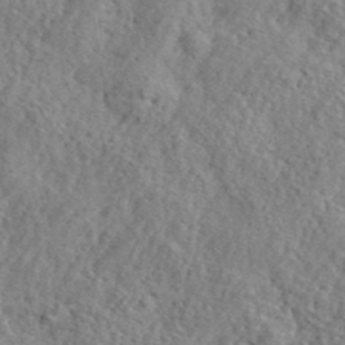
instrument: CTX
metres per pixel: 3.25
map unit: lHvf
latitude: 41.5182
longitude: -87.7260
